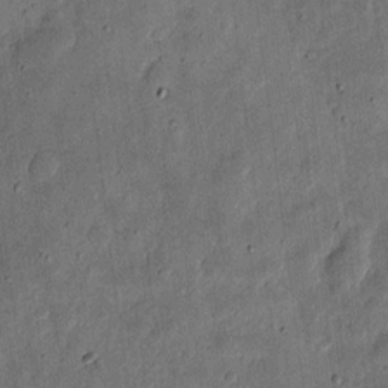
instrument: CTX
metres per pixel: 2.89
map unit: eHh
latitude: 5.6316
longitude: -71.2159
